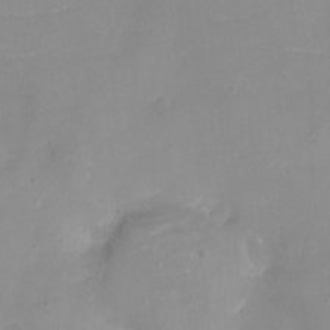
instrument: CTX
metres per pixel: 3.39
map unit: eHh
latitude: -4.0283
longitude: -76.3467
